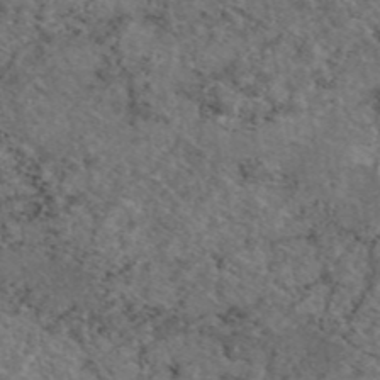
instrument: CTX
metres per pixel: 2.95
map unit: eAb
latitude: 45.8016
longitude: 113.8234
